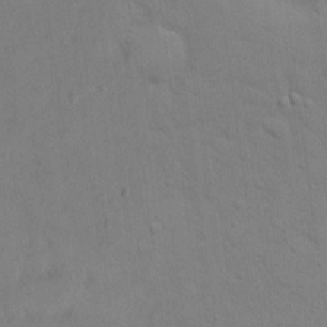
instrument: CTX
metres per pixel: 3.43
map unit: eHh
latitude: 16.4034
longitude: -66.7057
